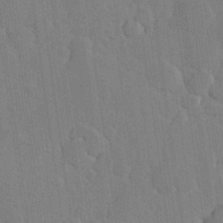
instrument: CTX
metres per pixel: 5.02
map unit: Hve
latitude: 26.0633
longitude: 150.8786
